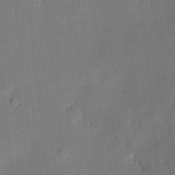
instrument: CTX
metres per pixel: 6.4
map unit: Hve
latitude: -10.8408
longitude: 175.6910
